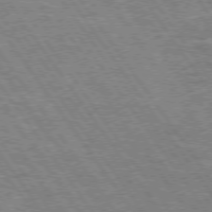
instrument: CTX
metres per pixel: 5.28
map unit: Hpe
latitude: 74.4790
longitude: -150.0633
